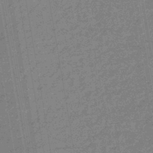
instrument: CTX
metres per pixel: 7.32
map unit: eHb
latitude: -44.0661
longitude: 86.9542
